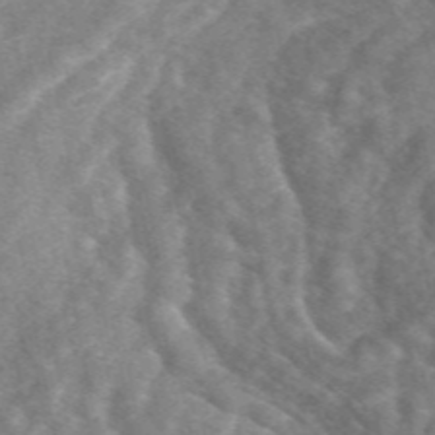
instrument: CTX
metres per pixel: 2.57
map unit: eAb
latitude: 49.0081
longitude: 118.5574
